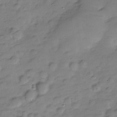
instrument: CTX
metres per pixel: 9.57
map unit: Hve
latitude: -28.7463
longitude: 94.3306
